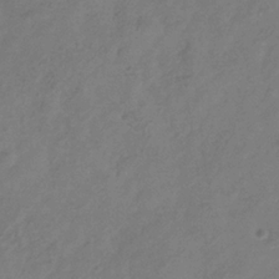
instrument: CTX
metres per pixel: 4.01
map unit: Hve
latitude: -34.4251
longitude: 90.1228
